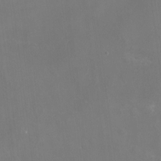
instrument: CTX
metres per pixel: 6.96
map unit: Nhu
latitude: -16.3118
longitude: -56.2522
